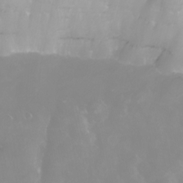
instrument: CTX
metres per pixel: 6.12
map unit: Nhu
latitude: -5.4832
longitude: -77.1970
